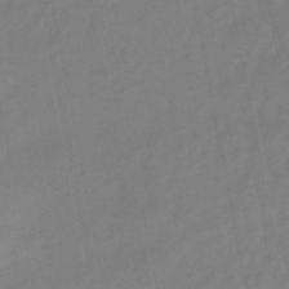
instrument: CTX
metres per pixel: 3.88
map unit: lHb
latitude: -48.7841
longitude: 75.8990
